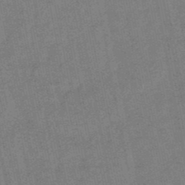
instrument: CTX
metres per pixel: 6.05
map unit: lHb
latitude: -48.9353
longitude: 79.0297
